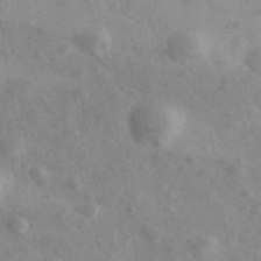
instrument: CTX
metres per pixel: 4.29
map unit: Ave
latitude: 38.9514
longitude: -107.2348
